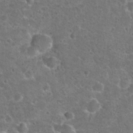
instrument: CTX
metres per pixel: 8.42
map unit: Hto
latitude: 22.5168
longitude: -48.1011
